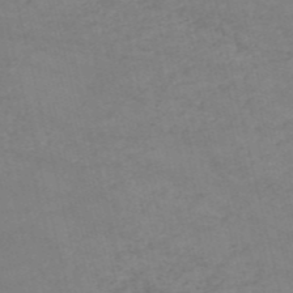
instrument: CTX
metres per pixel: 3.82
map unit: HNb
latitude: -53.4454
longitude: -37.8017
